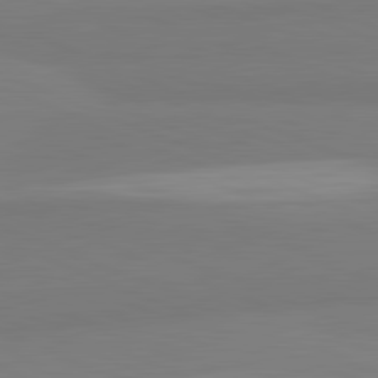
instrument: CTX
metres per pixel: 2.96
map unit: lApd
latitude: 81.9717
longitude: 177.3132
